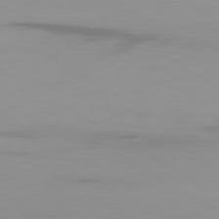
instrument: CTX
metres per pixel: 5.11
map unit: Ap
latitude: -80.4062
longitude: -93.8394
